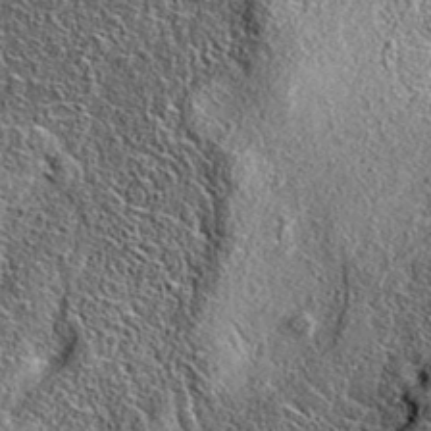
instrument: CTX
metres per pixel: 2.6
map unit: eAb
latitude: 36.7057
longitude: 109.9745
